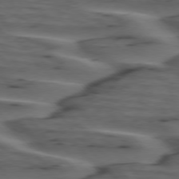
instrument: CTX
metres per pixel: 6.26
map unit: lApd
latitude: 75.4804
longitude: -71.2159
